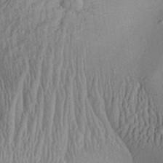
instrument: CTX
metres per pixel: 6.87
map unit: Aa
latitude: 27.6316
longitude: -135.8961
